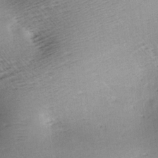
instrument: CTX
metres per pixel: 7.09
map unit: lAa
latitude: -10.4818
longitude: -124.8191
